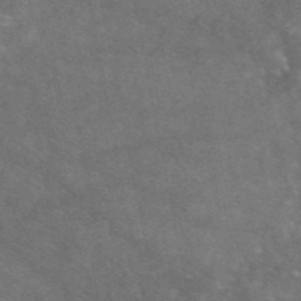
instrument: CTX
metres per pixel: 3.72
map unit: eAb
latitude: 46.8569
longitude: 119.7289
